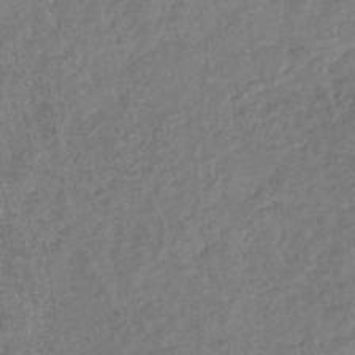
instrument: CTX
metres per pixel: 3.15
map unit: eHb
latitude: -35.0297
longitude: 76.8219
